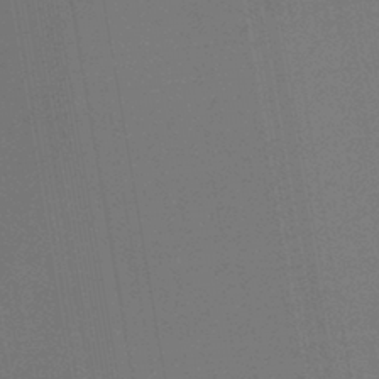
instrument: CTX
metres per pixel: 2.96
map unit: lHb
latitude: -41.7666
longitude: 78.4440
